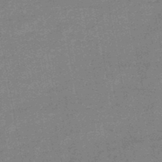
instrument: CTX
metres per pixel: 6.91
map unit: HNb
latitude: -46.7463
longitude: -36.4412
